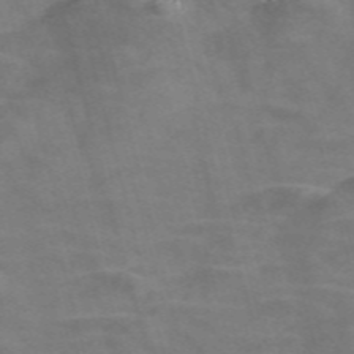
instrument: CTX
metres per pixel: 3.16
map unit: Nve
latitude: -58.5573
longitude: 64.0094
